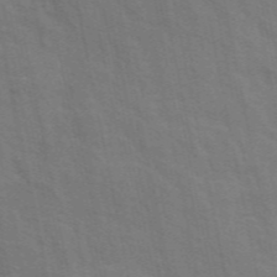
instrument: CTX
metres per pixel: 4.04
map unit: ANa
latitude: 48.6113
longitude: -77.0647
